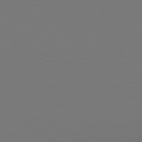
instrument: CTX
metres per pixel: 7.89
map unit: Hpe
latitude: 77.0269
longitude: -131.5560
